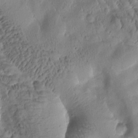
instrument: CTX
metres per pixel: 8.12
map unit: Htu
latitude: -1.0109
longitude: 171.2376
